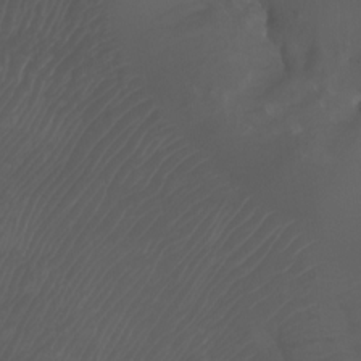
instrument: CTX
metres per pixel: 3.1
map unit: Nhu
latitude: -7.6722
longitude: -80.9514
